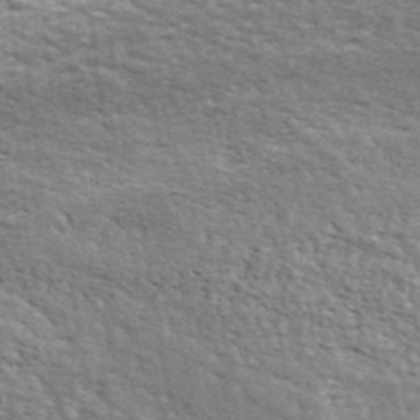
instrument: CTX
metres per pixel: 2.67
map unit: ANa
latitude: 42.9892
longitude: -87.7072
